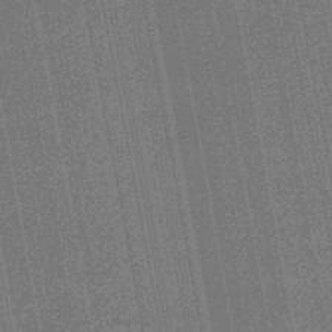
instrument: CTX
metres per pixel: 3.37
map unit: HNb
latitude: -45.5588
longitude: 52.7841
